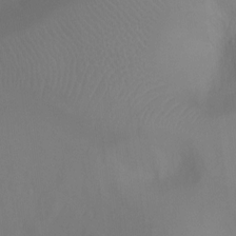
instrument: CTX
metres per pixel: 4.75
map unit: Ht
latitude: -6.9352
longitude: -20.0255
